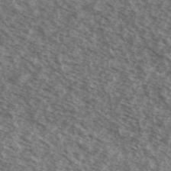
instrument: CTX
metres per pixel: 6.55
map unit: Ave
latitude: 38.8947
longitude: -111.0459
